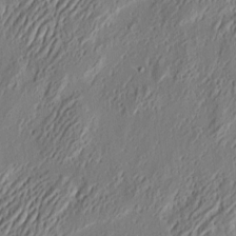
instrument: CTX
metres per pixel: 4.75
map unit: eHh
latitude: 3.6316
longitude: -77.8961
